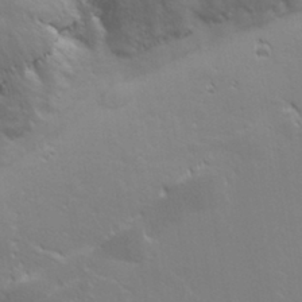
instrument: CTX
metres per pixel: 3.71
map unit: lHvf
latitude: 27.3671
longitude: 143.2564
